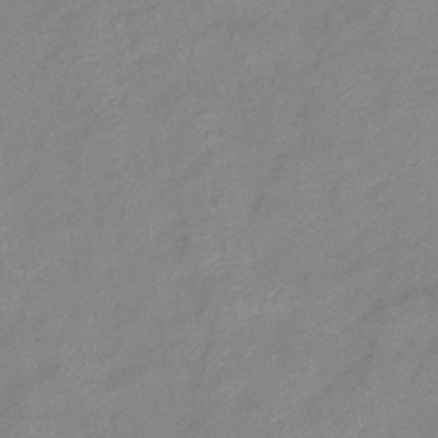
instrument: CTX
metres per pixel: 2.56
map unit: eHb
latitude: -40.0094
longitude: 79.4265
